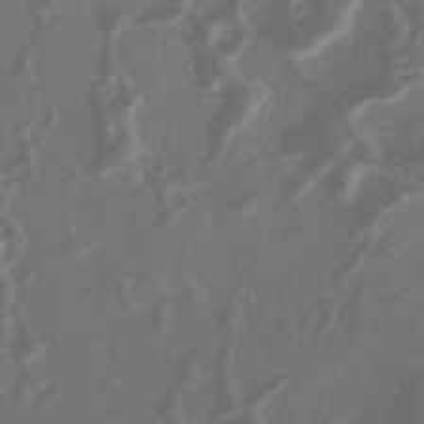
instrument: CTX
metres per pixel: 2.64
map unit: HNhu
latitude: -43.7099
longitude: 91.5966
